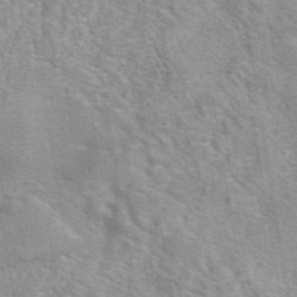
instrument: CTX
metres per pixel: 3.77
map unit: eAb
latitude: 41.7449
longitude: 107.3321
